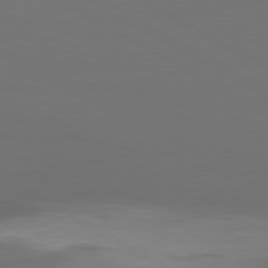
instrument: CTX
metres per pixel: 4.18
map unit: Ap
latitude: -80.6330
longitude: -60.6679
